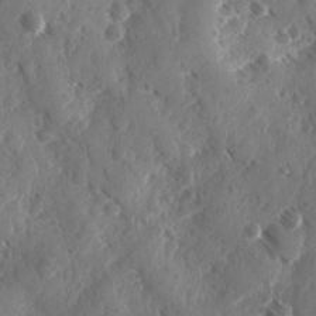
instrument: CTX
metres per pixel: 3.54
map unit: Ave
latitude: -10.4062
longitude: -119.1214
